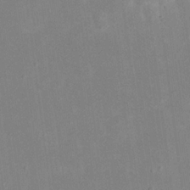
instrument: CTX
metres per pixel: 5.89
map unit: eHh
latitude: 19.5371
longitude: -70.8758
